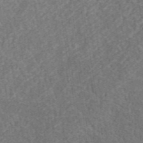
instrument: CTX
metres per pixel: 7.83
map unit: lHvf
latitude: 37.7261
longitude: -91.2348
